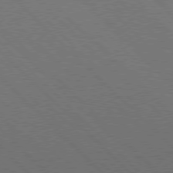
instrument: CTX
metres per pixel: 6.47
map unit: Hpe
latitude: 77.4237
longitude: -127.1214
